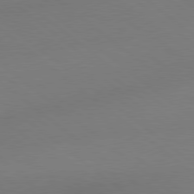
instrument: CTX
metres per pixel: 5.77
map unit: lApd
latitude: 79.0270
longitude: -150.2144
